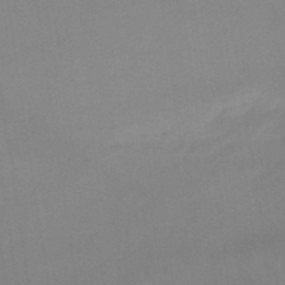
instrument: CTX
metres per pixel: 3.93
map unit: lHb
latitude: -48.3118
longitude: 67.2187
